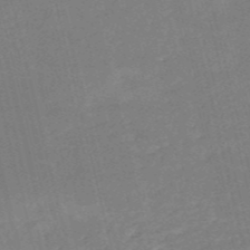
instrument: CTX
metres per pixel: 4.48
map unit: HNb
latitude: -53.6721
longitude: -37.0837
